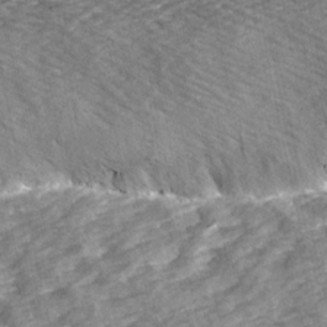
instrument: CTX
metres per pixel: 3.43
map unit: Ave
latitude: 14.9514
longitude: -104.4223
